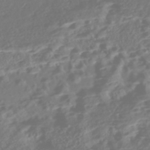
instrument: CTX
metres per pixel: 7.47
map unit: Nhe
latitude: -46.4629
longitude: 151.9367
